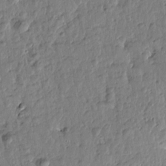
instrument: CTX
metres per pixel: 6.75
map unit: Htu
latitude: -0.6519
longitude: -178.7813
